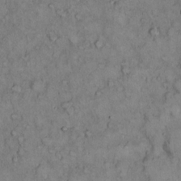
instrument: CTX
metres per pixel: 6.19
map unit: Hto
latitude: 10.5357
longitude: -60.1011
